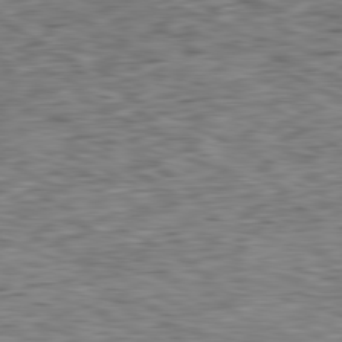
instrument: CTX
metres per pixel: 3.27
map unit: Ap
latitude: -81.0676
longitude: -71.6694
